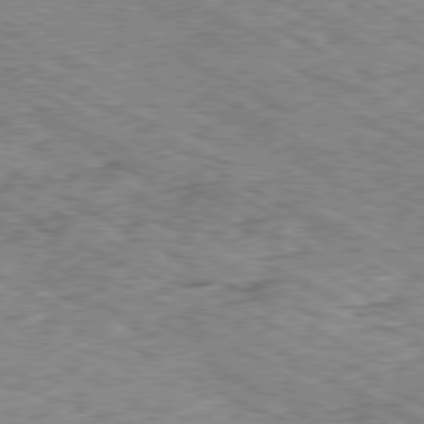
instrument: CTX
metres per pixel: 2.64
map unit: Ap
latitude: -80.4440
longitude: -48.0255
